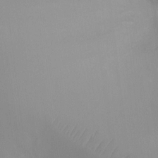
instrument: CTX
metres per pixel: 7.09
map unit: Ht
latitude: -4.6140
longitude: -25.7449
